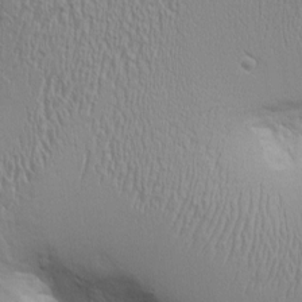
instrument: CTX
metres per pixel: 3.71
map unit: Aa
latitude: 9.3482
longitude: -130.1200
